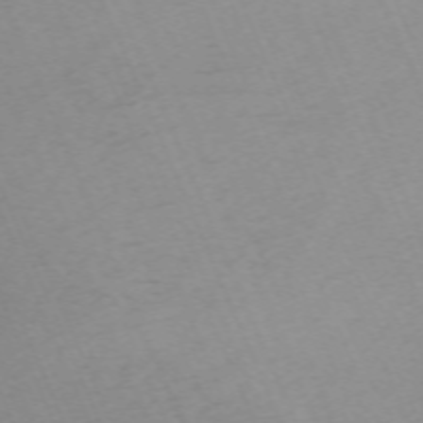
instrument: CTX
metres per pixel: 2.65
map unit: Nhu
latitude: -68.4817
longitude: 38.5952
